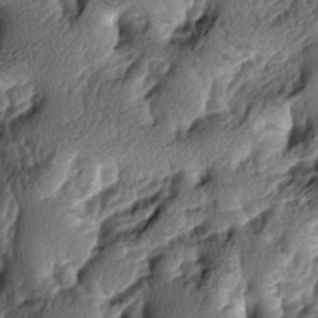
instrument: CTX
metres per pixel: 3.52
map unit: lAa
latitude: -6.1606
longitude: -124.3278
